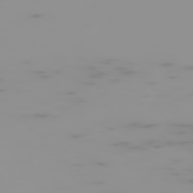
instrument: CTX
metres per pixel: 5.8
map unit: Hpe
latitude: -74.7652
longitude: 6.4440
